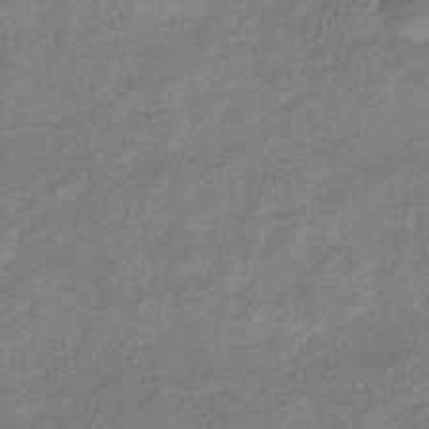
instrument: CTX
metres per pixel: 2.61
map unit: eHb
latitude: -39.2565
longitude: 80.4629
